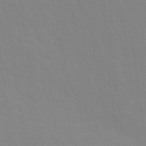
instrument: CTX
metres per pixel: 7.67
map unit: Ave
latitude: 21.5560
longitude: -134.4979
